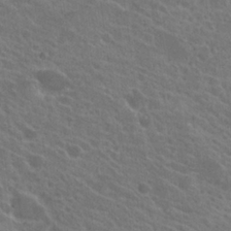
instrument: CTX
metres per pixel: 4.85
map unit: Hto
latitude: 23.8394
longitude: -39.2537
